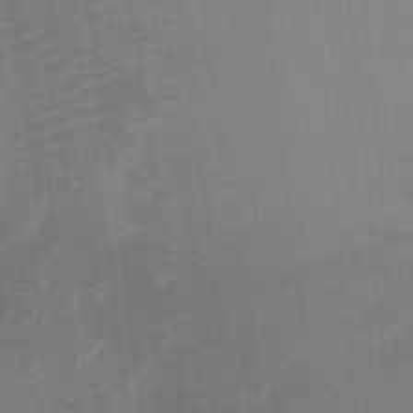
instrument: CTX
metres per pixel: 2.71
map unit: Ht
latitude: -0.2740
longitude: -17.5371
